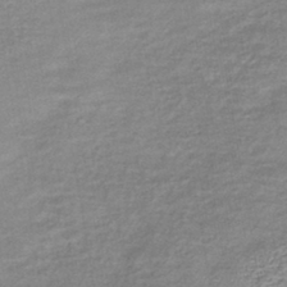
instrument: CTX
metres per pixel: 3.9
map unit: lHb
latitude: -40.6329
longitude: 75.2754
